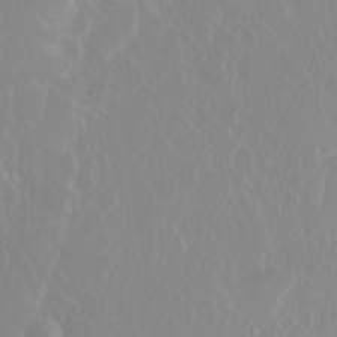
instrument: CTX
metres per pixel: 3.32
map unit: Ht
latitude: -1.4455
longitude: -61.2537
